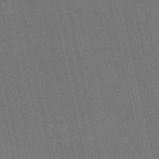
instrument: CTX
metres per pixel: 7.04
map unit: lHb
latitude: -48.1606
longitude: 61.7289
